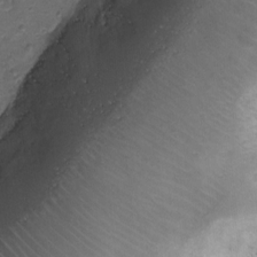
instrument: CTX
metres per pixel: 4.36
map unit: Ht
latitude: 1.4237
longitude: -25.5182
